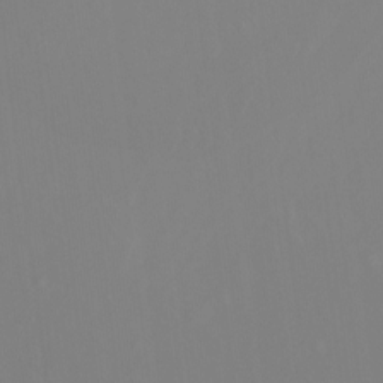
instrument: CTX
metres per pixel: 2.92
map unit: Ht
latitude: -14.1039
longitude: -56.8380
